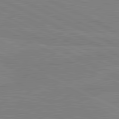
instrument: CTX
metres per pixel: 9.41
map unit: lApd
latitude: 81.4804
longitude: -176.5545
